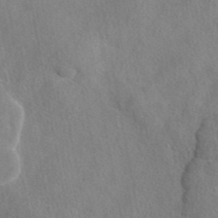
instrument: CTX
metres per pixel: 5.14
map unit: eAb
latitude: 43.1403
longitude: 108.7841
